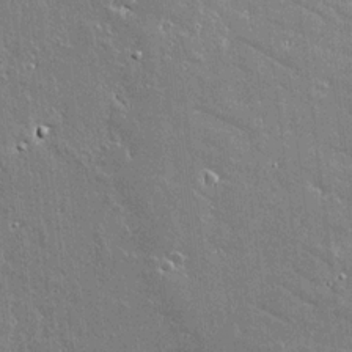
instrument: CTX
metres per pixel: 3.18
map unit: lAvf
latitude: 15.5749
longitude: -128.5357
